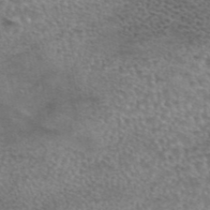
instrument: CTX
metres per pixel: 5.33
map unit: eAb
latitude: 44.8380
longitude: 104.3306
